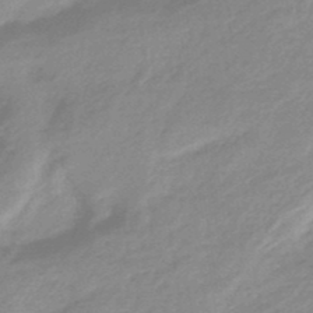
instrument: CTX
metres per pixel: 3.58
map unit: eHb
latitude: -45.0675
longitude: 89.4076
